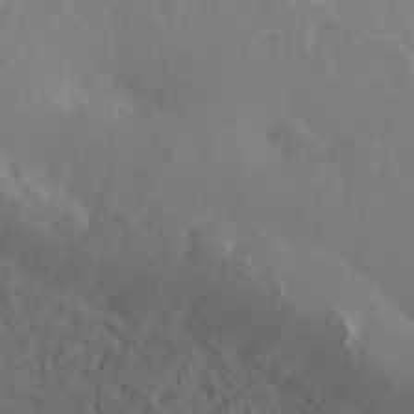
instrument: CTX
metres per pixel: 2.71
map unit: ANa
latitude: 45.5938
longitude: 22.7841
